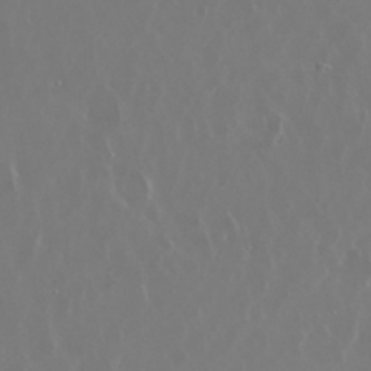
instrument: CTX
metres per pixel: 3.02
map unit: Nhu
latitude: 29.4804
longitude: -62.3845
